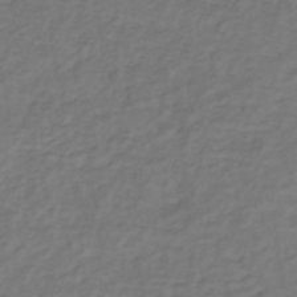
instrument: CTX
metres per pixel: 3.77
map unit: lHb
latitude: -39.3699
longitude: 73.1431
